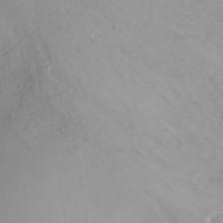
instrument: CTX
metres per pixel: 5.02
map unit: Ht
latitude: -8.0661
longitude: -27.2159
